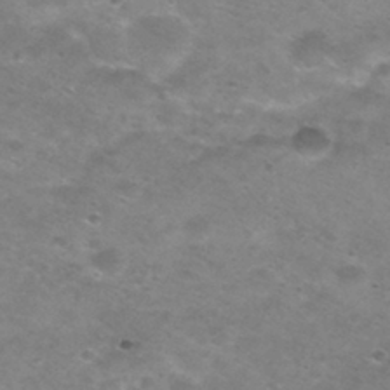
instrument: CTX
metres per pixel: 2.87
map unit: Nhu
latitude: 29.3859
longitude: -47.8773
